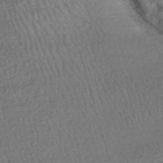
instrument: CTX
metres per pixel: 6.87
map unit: HNhu
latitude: -47.7288
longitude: 99.4454
